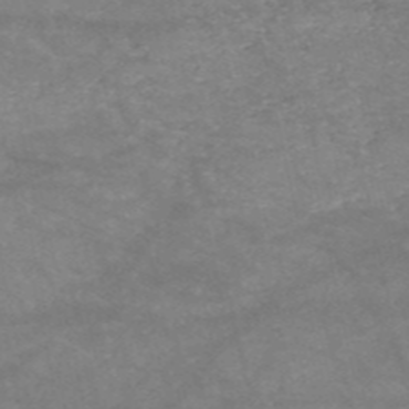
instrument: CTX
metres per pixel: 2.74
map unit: HNb
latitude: -53.4265
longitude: -41.3859
